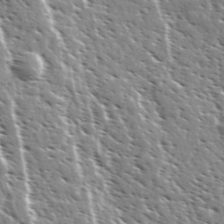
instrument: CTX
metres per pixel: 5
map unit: Ave
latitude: 36.8947
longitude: -110.4034
